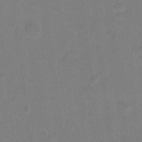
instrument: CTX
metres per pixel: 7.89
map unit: Hto
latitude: -5.4643
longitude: -35.8016
